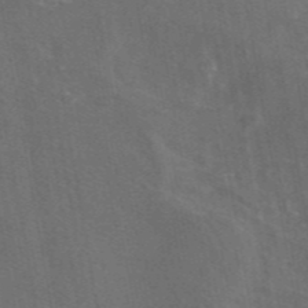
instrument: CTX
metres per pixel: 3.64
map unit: eAb
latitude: 46.9136
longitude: 108.3306
